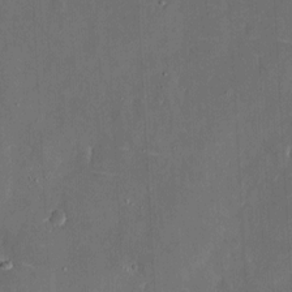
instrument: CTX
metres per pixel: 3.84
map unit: eHh
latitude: 5.8205
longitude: -68.9325
